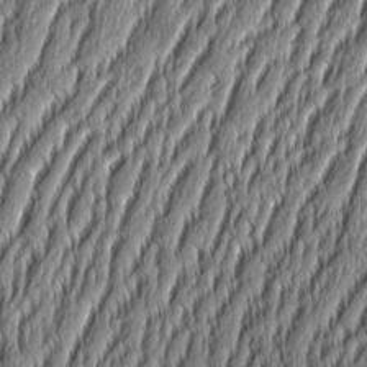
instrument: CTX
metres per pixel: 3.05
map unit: Aa
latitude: 8.7435
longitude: -130.4223
